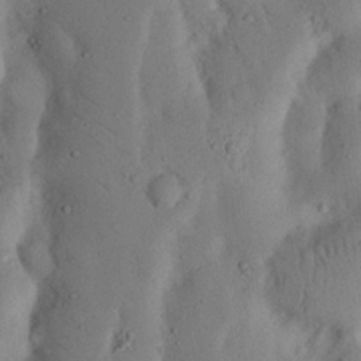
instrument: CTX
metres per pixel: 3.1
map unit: Nhu
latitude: 18.3467
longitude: -75.5749
